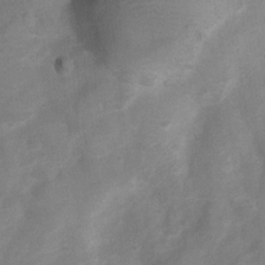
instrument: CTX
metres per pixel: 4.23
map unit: Nhu
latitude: 6.8380
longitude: -22.9325
